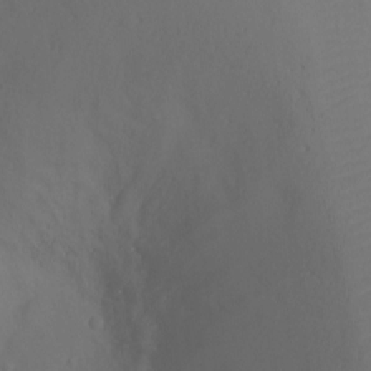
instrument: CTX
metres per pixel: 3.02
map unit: Ht
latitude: -5.5588
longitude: -27.0270
